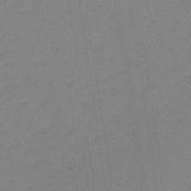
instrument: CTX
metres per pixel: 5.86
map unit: eHb
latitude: -48.3684
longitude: 87.7289
